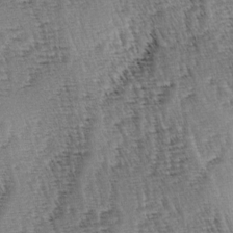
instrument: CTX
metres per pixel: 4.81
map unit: lAa
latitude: -3.8800
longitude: -122.6490
